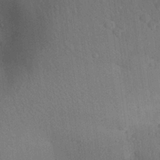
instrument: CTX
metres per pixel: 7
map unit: Aa
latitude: 30.1011
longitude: -145.4048
